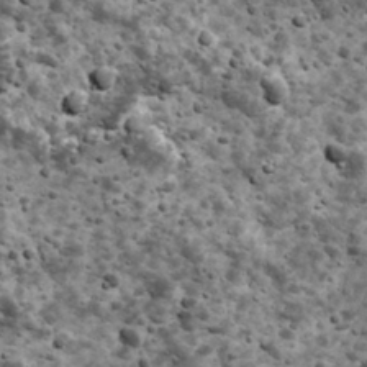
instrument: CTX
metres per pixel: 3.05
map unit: Ave
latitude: 17.1970
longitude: -134.3278
